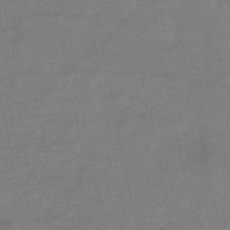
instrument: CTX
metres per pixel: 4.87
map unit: HNb
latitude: -47.1242
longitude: -35.7260
